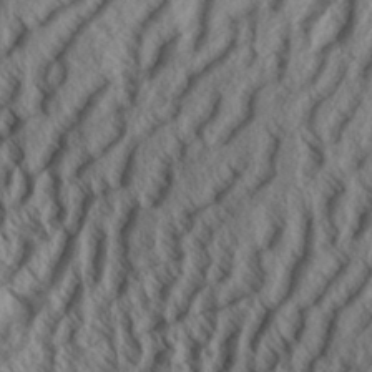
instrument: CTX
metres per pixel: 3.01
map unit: Aa
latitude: 34.0633
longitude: -139.4237
